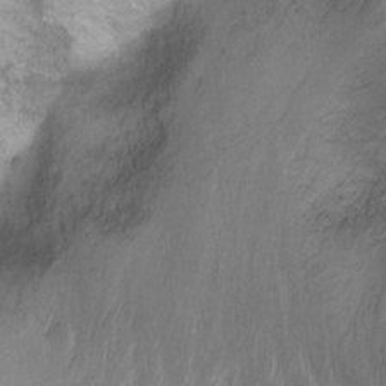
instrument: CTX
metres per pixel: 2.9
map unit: Ht
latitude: -6.3306
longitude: -35.9528
